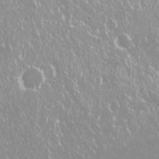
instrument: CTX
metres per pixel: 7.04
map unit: Nhu
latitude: -9.3510
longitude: -70.3656
